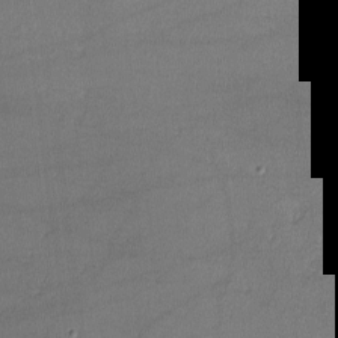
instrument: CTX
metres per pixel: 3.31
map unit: lHvf
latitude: -10.9731
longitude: -100.9514
